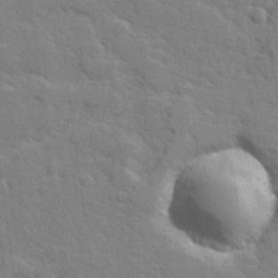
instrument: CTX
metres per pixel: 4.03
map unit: lHvf
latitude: 24.8757
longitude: 142.5195
